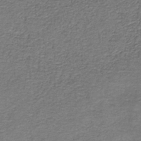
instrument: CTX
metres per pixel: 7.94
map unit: HNb
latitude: -37.1998
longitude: 51.3887
